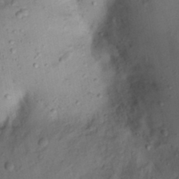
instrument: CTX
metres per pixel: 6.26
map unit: eHh
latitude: 22.8380
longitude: -70.5923
